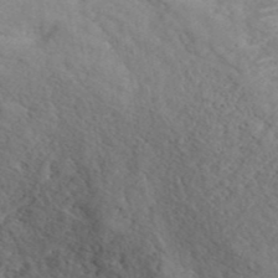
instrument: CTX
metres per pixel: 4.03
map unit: ANa
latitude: 41.8772
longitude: 53.4454
